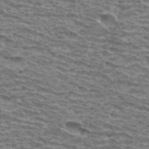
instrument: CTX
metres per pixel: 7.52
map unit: Hto
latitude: 34.2333
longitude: -39.9717
